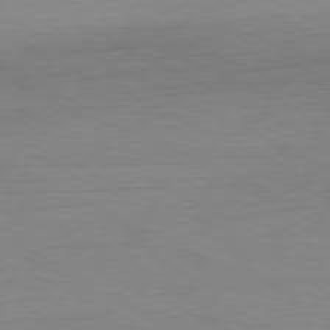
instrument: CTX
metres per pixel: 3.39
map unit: Ap
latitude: -77.7667
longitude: -73.8773
